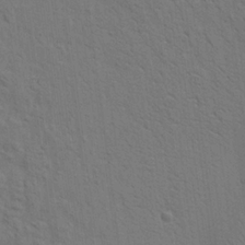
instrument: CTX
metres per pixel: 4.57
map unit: Aa
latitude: 22.0822
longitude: -140.5356
